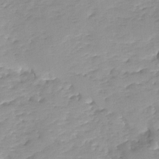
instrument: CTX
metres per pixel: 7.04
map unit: Ave
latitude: -8.2928
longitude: -117.2159
